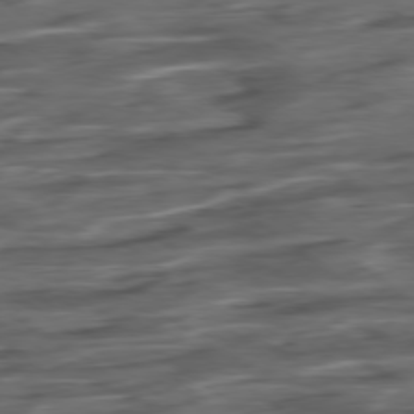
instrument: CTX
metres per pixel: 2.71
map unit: Hpe
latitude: -79.1242
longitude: -19.3292
